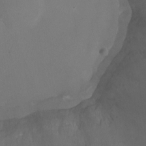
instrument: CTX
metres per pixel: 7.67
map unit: Ht
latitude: -8.6707
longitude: -31.8206
